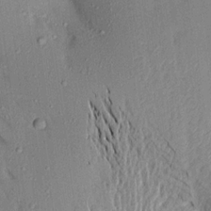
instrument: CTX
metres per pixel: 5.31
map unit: Aa
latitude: 16.9136
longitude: -148.5924
